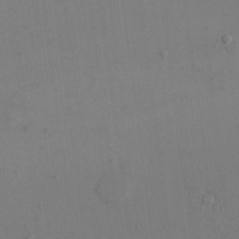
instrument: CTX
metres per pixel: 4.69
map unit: eHh
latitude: 16.9703
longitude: -67.2348
